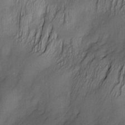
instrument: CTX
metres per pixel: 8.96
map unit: Nve
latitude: -22.8597
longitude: -137.8206
